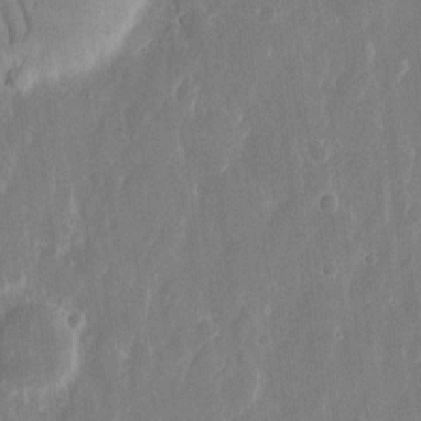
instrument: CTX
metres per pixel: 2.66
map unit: eHh
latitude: 13.9528
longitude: -71.8583
